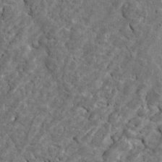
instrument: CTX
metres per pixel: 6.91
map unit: Htu
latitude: -5.6533
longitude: 153.2942
